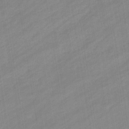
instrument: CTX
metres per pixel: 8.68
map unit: eHb
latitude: -37.8989
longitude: 79.5588
